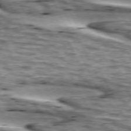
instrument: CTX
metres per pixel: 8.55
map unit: lApd
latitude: 74.1389
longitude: -54.9325
